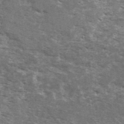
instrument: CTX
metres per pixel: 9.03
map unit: Ave
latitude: 40.9135
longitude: -109.6316
